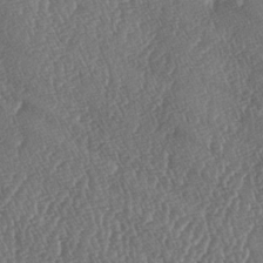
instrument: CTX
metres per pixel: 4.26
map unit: lAa
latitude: -6.3117
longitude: -130.1767
